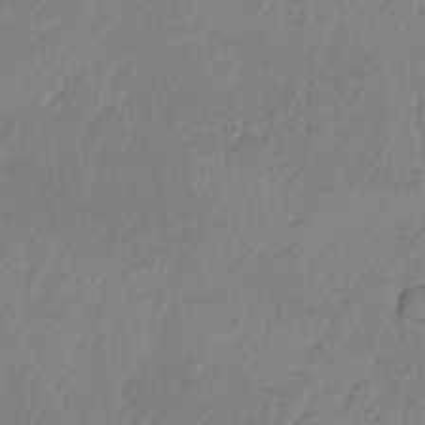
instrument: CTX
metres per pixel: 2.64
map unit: HNb
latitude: -34.0850
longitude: 63.8989
